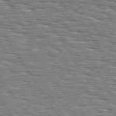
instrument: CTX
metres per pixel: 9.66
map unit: Hpe
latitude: 73.8962
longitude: -138.0633
